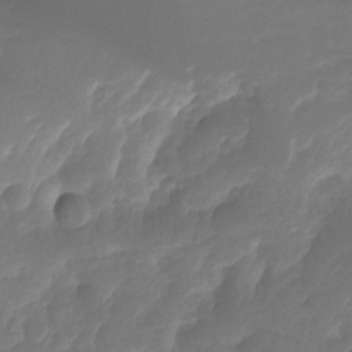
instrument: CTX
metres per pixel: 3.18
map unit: Ht
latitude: -14.6330
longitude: -57.2536
